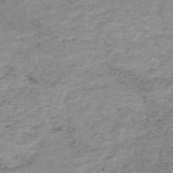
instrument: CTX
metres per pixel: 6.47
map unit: HNb
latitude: -51.6344
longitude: -53.3293
